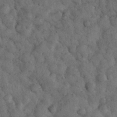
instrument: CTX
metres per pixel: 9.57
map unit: eHh
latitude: 33.3482
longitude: -68.2523
